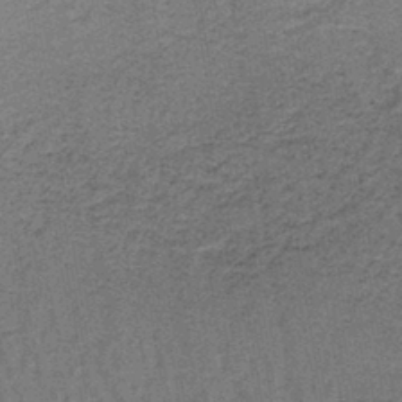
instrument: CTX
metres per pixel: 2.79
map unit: lHb
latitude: -41.4265
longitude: 57.6155
